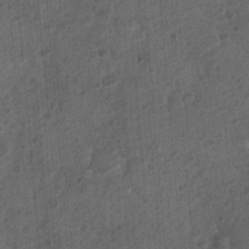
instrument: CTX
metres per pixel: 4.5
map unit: Nhu
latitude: 6.1389
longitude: -22.6490
